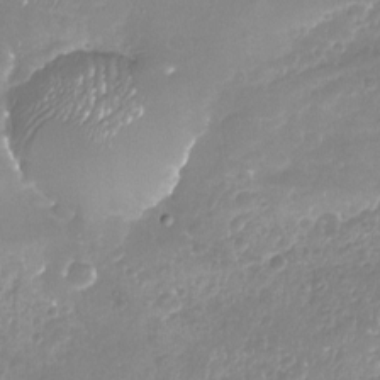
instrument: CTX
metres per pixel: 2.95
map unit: Nhu
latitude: -18.5007
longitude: -58.1956
